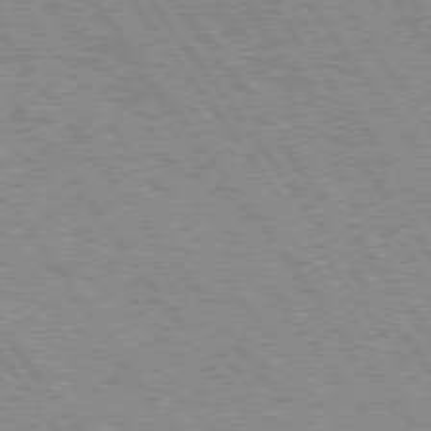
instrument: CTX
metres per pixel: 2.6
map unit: Hpe
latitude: 75.2726
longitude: -149.0270
